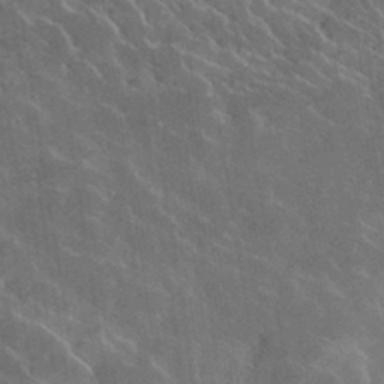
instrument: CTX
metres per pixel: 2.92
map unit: lHvf
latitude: 36.8758
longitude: -90.5735
